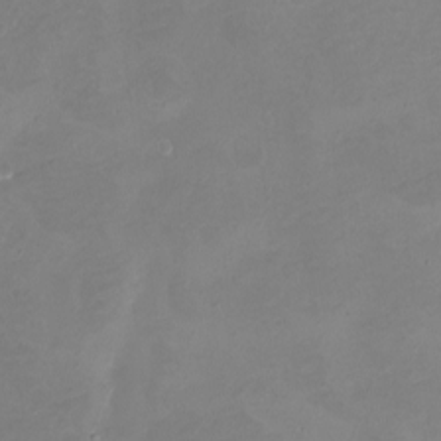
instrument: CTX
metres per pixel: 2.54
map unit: eHh
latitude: -5.1242
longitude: -78.6302
